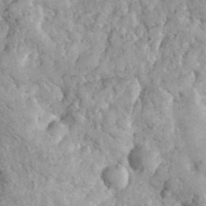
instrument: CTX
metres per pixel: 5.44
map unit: eHh
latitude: 32.3656
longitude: -65.3293
